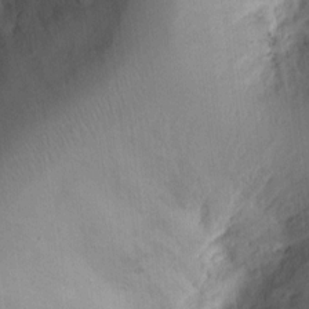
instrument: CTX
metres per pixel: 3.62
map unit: Ht
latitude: 10.0822
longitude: -74.3089
